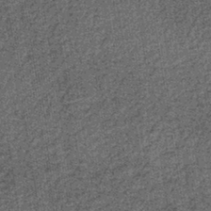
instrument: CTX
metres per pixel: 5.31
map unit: lHb
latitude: -39.7666
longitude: 64.3307
